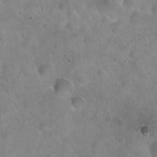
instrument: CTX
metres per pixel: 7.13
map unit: Hto
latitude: 22.1389
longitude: -54.4601
